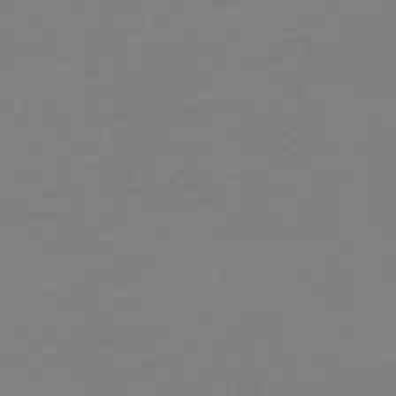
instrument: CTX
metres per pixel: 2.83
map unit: HNb
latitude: -46.0661
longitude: -44.4412
